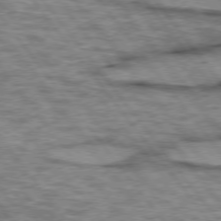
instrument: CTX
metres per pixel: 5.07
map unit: lApd
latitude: 75.3104
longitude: -48.6490
